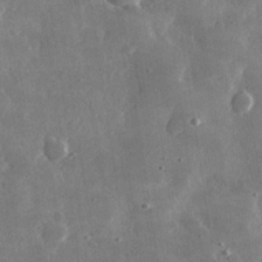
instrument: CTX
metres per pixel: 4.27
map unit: lHvf
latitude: 32.1200
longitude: -90.9703
